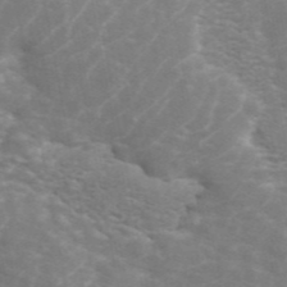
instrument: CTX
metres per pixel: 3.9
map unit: ANa
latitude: 44.8758
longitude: 26.6329
